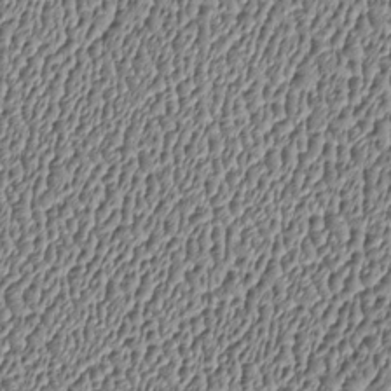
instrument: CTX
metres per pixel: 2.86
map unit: Htu
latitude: -6.8408
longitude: 156.7841
